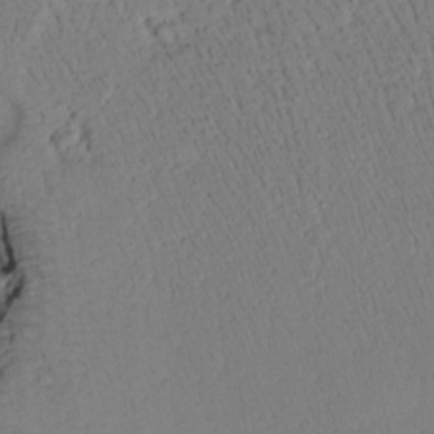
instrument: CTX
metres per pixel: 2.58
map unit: Htu
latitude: 1.0080
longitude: 174.5762
